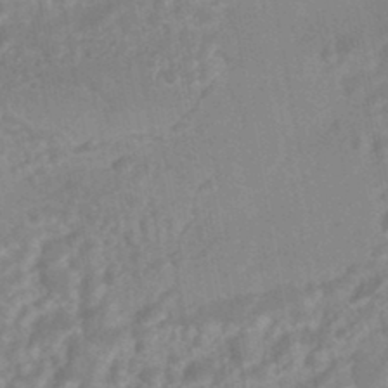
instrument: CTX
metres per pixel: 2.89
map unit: HNhu
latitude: -45.4832
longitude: 92.1039
